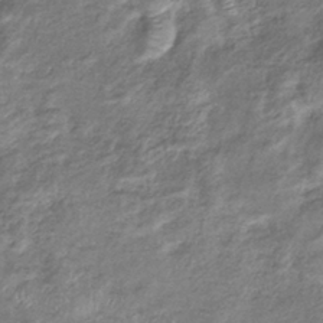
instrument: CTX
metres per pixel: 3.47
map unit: eHb
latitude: -37.4643
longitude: 76.1039
